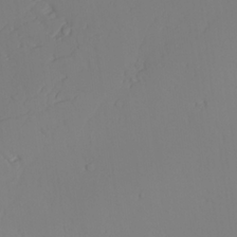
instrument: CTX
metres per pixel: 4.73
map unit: lAvf
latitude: 26.2712
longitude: -110.9892
